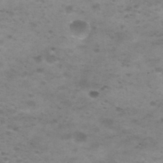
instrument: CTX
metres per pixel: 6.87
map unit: Nhu
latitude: 29.5938
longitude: -47.8395
